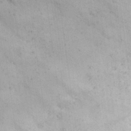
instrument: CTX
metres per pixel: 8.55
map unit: Nhu
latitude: 26.7246
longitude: -68.9325
